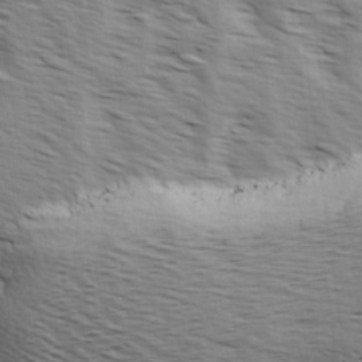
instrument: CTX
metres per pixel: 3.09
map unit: Ave
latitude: 15.0081
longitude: -103.0458
